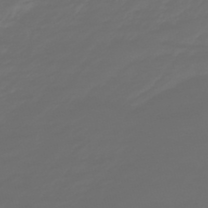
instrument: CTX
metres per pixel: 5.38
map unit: lHb
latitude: -47.9745
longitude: 82.9919
